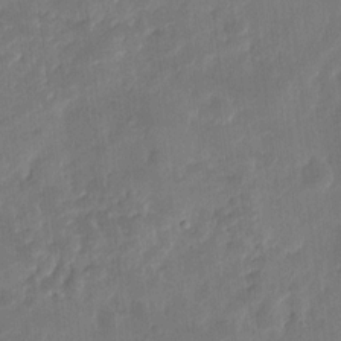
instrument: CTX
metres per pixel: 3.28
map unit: eHh
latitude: 8.3656
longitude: -74.0822
